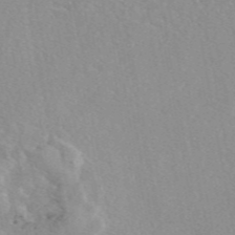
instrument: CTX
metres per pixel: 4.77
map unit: eAb
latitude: 46.8002
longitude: 113.3699
